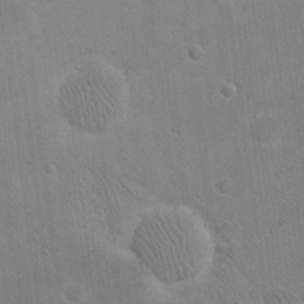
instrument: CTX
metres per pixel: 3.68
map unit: eHh
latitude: 20.9892
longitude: -68.4412
